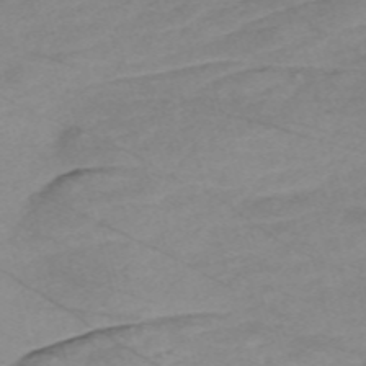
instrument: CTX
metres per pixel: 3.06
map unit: Nve
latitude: -59.1431
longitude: 61.3510
